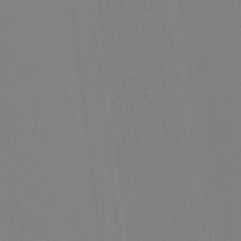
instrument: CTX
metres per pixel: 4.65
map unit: Hto
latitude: -7.9367
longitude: -49.8205
